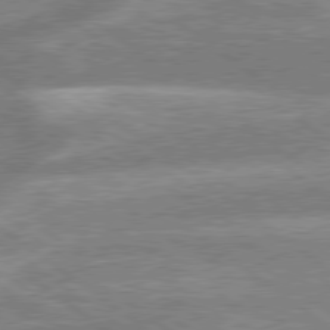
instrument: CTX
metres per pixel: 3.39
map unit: lApd
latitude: 79.1592
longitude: -159.0459
